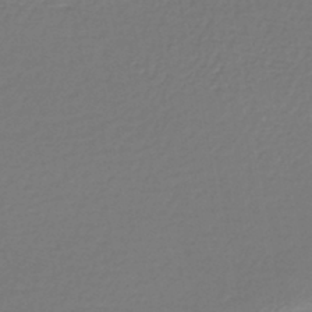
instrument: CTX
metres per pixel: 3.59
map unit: lHb
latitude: -43.1431
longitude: 72.4440
